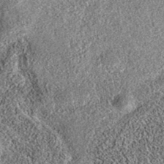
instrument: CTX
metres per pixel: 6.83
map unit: eAb
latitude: 36.3845
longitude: 111.8045
